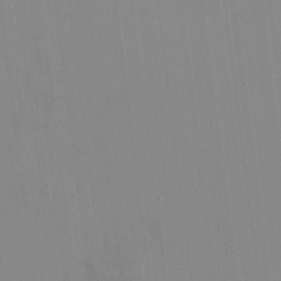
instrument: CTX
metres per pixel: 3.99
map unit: HNhu
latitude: 7.1592
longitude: 2.1983
